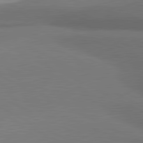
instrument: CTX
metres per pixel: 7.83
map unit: lApd
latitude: 81.1592
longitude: 175.7666
